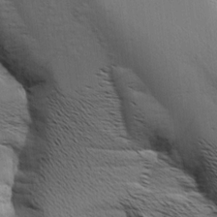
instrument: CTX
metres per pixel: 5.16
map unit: Aa
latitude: 9.1025
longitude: -142.0822
